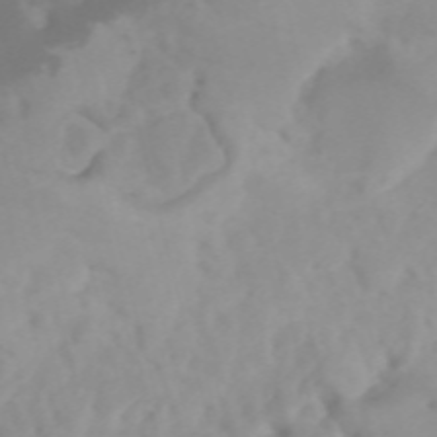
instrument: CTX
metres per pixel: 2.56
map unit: Htu
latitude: -4.6518
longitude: 137.5021
